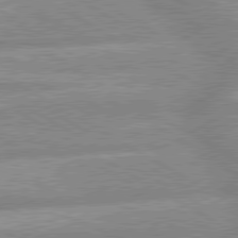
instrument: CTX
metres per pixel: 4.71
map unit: lApd
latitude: 80.0444
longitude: -166.2333
